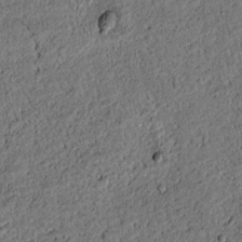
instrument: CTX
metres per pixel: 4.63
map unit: lAvf
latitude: 4.0255
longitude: 168.1983
